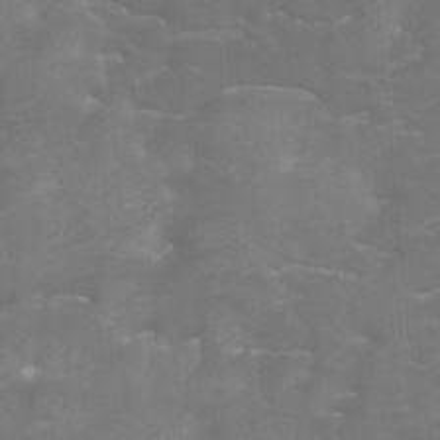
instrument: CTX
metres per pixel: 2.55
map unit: Htu
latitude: -7.1431
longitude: -48.3278
